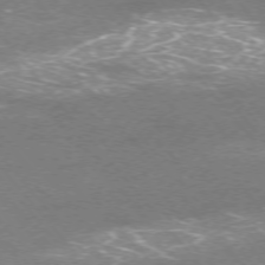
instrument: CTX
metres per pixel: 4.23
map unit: Ap
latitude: -75.7100
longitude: -74.1578
